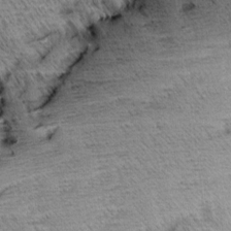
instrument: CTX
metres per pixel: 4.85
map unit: Aa
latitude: 9.1403
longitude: -141.2914
